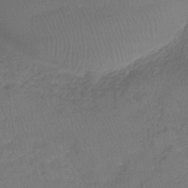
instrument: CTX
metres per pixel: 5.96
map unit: lHb
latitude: -39.2187
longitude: 73.9745
